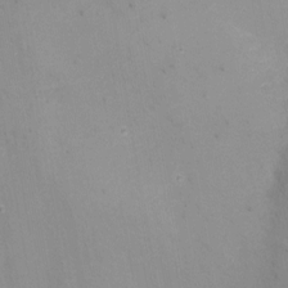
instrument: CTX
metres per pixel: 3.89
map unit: Nhu
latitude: -8.7274
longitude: -49.6883
